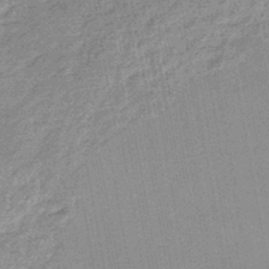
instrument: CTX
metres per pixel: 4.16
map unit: eHb
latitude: -44.5763
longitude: 86.9920
